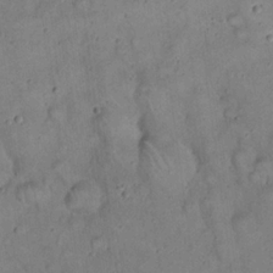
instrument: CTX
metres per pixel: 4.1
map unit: eHh
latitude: 20.1578
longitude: -60.2144
